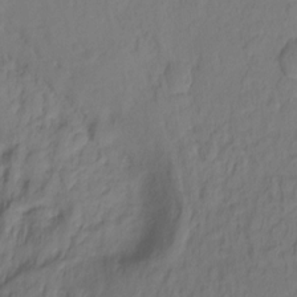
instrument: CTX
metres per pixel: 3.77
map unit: Hto
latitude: -11.0487
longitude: -40.0822
